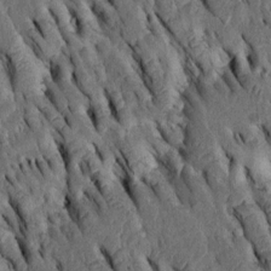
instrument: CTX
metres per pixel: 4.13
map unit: Htu
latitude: -3.1053
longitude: 151.0864
